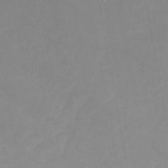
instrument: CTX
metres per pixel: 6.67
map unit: Nhu
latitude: 24.4034
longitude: -62.1956
